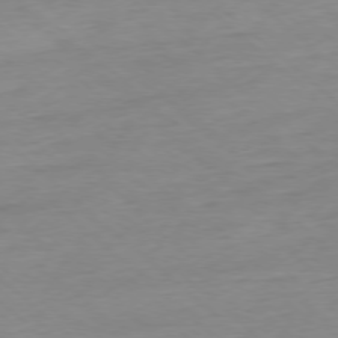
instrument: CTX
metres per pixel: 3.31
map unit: Ap
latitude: -77.4832
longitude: -96.7813
